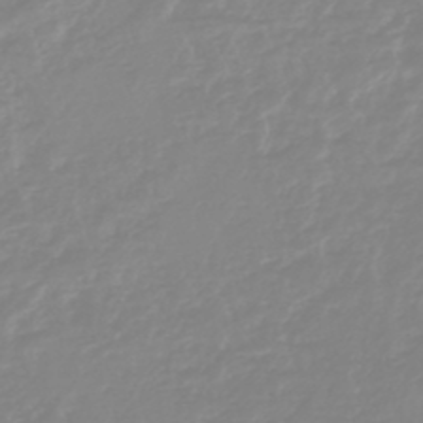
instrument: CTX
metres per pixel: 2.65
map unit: lHb
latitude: -44.3495
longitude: 79.1620
